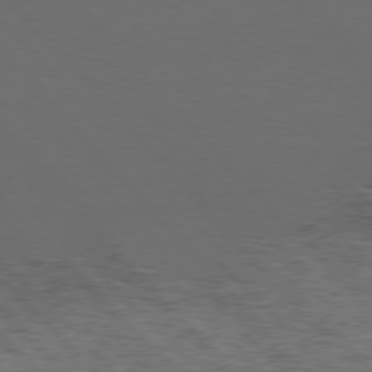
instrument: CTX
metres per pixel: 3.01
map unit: Hpe
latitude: 76.6679
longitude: -163.6127
